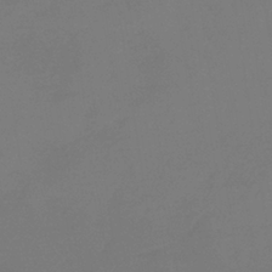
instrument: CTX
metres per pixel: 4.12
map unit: HNb
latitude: -35.8044
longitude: 55.4077
